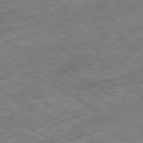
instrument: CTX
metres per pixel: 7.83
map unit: Ap
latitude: -80.4818
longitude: -73.1404
